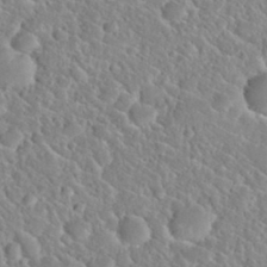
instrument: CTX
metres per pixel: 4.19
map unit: Nhu
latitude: 30.7625
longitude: -51.2726
